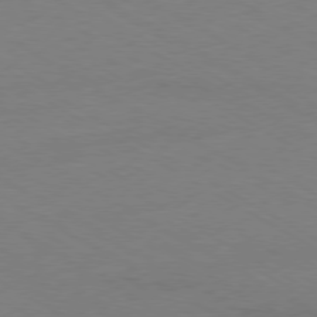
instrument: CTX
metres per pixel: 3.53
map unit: Ap
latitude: -79.5399
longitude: -83.3292
